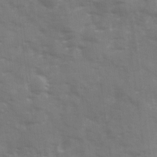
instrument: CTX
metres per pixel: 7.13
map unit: Ave
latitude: 12.7435
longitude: -102.7813
